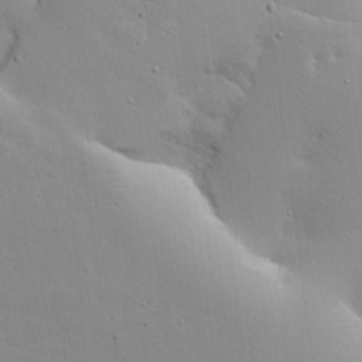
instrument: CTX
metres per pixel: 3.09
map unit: lAvf
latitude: 16.2334
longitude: -125.3292
